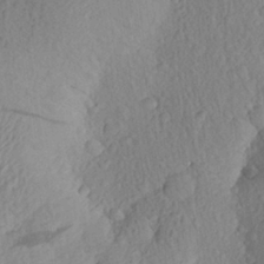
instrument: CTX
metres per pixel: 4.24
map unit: Aa
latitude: 25.7638
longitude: -145.9717
